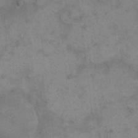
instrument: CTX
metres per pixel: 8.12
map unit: eHh
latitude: 15.6127
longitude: -66.8002
